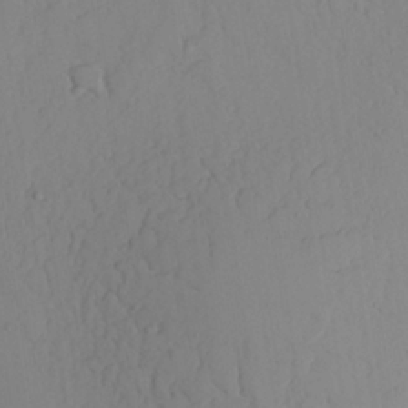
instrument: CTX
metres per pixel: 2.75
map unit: Aa
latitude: 24.3278
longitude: -131.7828
